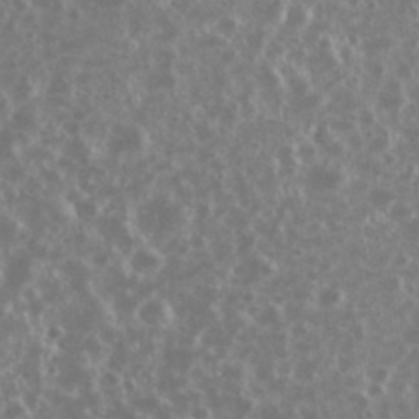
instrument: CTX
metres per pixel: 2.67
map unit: eHh
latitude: 34.4034
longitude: -60.7057
